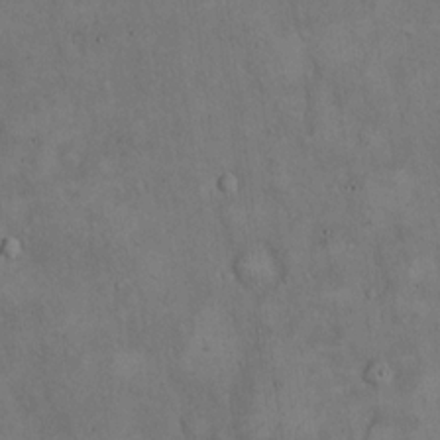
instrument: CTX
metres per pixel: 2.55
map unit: Hto
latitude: 15.1026
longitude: -60.2900
